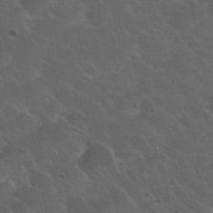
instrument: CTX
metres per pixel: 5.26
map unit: Nhu
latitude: 31.1026
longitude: -54.9514
